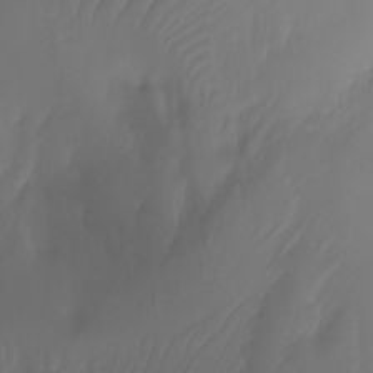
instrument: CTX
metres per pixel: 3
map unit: Aa
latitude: -11.1998
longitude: -68.6868
